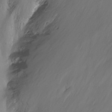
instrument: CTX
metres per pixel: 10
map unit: Nhu
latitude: -13.0298
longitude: -63.5560
